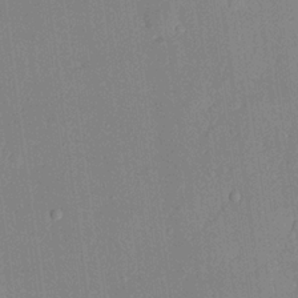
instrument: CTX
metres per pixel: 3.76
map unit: lHvf
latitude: 21.0648
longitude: 144.4440
